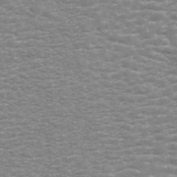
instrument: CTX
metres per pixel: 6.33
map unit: ANa
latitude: 44.8002
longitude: 29.2754
